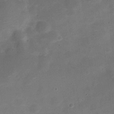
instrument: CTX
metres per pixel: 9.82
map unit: Nve
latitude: -21.4454
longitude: 104.8219
